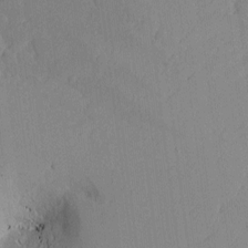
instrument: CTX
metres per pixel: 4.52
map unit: Nhu
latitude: -6.4251
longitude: -152.9514
